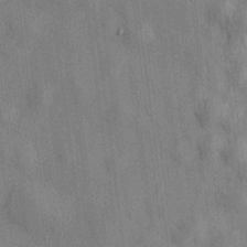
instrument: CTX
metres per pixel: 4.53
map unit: HNhu
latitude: 12.0444
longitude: 10.0472
